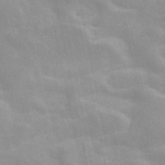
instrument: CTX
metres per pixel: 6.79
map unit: ANa
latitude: 45.9717
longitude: 26.0283
